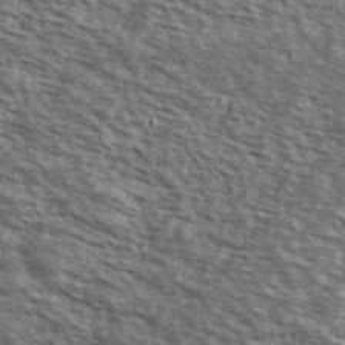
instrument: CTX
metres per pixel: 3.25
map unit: Ave
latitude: 39.1214
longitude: -109.8583
